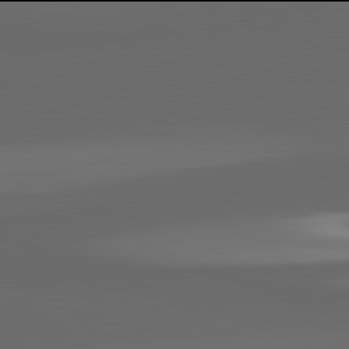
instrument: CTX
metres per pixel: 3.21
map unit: lApd
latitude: 81.9906
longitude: -169.7639
